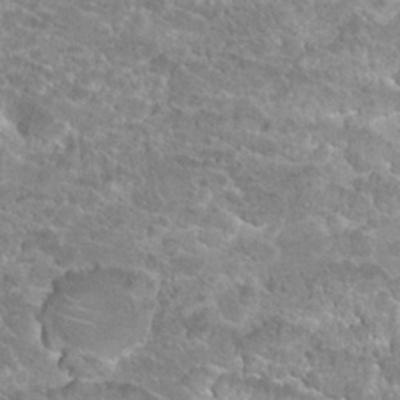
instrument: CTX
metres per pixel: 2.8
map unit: Hto
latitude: 23.8205
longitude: -44.3467
